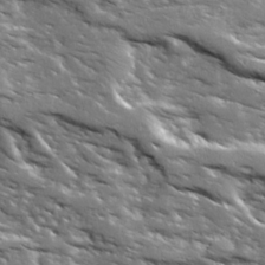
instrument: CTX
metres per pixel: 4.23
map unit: Ave
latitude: 19.4426
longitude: -135.6505
